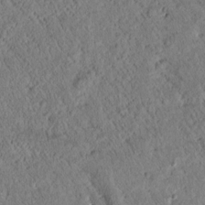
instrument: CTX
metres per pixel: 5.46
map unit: Htu
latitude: -0.0850
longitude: 175.7855
